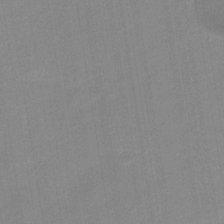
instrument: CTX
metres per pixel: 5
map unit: eHb
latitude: -36.2550
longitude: 74.2551
